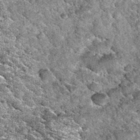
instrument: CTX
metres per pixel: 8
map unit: Hto
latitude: 35.4426
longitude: -52.5545
